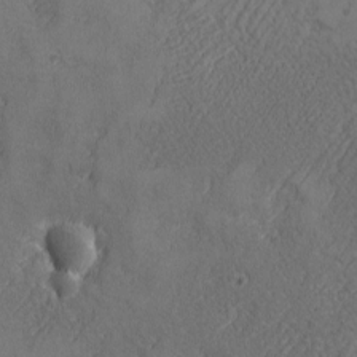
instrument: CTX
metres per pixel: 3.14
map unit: Ave
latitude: -7.1431
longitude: -119.5938
